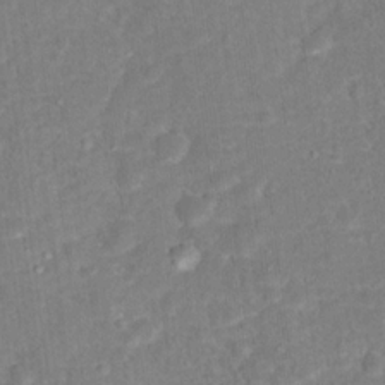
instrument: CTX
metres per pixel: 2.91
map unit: Hto
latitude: 16.7435
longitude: -42.3089
